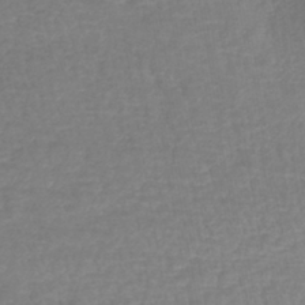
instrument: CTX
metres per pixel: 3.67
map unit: lHb
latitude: -42.8030
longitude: 75.5022
